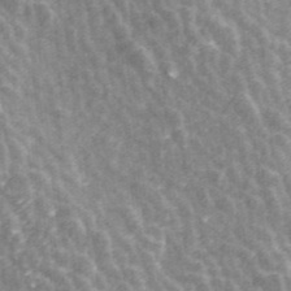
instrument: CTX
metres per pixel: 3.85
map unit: ANa
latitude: 42.8191
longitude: 26.5384
